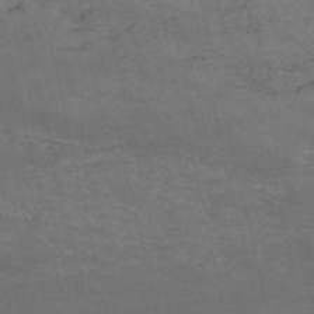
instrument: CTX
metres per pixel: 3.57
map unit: HNb
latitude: -52.5195
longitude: -38.7246
